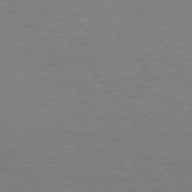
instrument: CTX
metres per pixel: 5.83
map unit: Hpe
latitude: 74.3278
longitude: -131.3104
